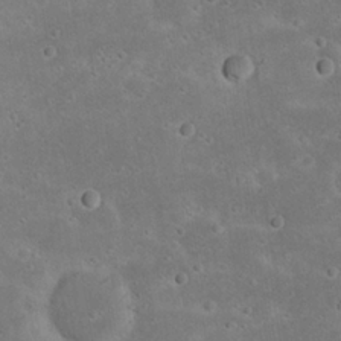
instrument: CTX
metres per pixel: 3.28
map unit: Nhu
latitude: 23.0080
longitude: -71.6694
